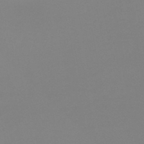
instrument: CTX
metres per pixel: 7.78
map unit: HNb
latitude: -47.4643
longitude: -48.6868
